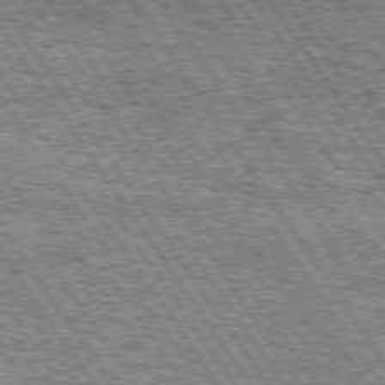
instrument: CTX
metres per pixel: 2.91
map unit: Hpe
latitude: 74.6113
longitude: -153.9528
